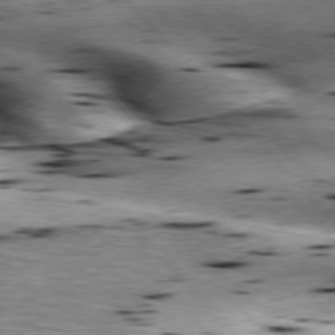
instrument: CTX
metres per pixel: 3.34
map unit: lApd
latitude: 76.1200
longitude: -61.1214
